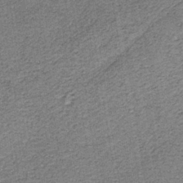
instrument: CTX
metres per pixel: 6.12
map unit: HNb
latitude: -36.2739
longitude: 54.2173
